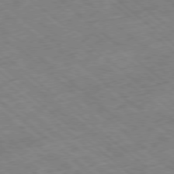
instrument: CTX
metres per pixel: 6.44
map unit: Ap
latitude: -78.8597
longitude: -49.2159
